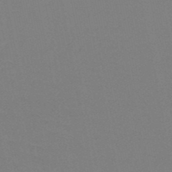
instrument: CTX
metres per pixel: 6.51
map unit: HNb
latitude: -48.8597
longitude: -48.5168
